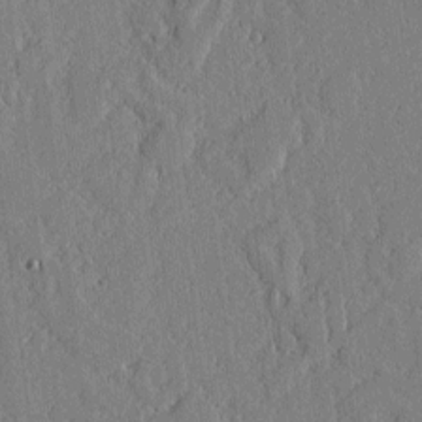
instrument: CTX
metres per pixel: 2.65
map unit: lAvf
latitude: -1.1432
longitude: -107.9906
